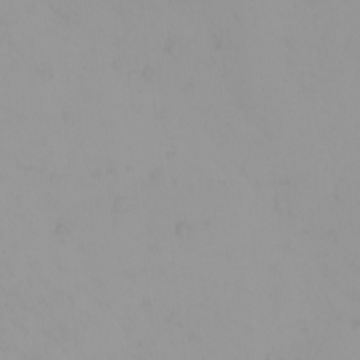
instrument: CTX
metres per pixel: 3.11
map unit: eHh
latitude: -1.3510
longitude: 19.4643
